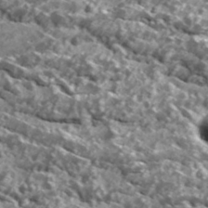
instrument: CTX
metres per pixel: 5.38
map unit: Ave
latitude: 18.3278
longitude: -134.9702
